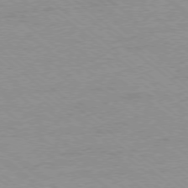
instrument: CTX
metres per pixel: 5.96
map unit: Ap
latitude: -78.3684
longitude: -83.4804
